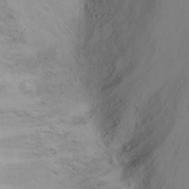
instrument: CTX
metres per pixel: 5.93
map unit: Ht
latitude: -2.3684
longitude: -29.0269
